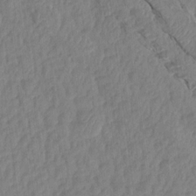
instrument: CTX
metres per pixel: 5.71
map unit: Aa
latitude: 15.6127
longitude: -145.5182
